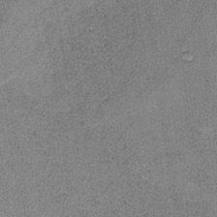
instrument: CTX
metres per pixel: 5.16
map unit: HNb
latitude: -33.7856
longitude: 54.1606
